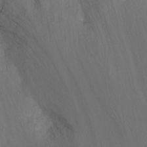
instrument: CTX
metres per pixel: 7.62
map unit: Nhu
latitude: -11.0298
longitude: -33.8205
